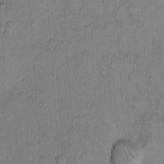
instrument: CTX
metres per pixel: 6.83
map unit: Hto
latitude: 8.8758
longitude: -61.5938
